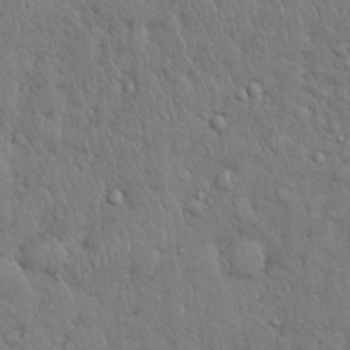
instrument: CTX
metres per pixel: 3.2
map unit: Nhu
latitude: 28.4034
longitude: -68.4790
